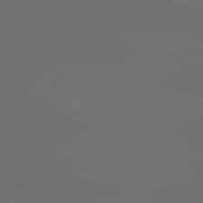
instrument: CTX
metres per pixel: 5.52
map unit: Hpe
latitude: 78.4601
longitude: -132.5357
